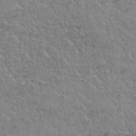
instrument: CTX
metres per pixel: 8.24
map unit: Hto
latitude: 35.9339
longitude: -45.1214
